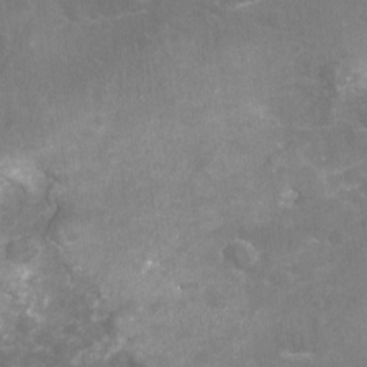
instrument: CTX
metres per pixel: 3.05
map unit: Nhu
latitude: -18.7085
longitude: -56.9324
